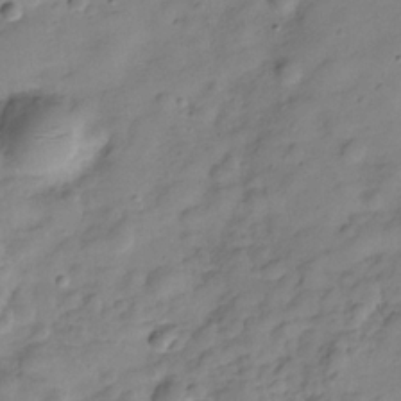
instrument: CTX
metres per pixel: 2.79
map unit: Hve
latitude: -29.1998
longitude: 92.9731
